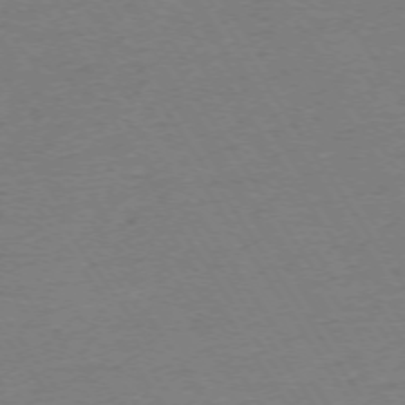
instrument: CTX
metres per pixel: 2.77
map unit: Ap
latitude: -73.9178
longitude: -83.5371
